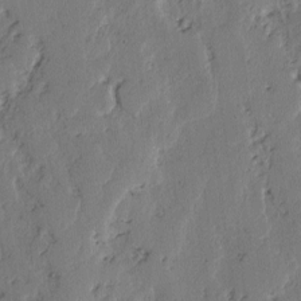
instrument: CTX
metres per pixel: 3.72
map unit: lAvf
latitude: -2.6896
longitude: -106.9514
